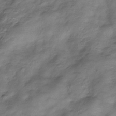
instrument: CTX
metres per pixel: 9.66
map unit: Hve
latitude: -32.3684
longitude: 89.2187
